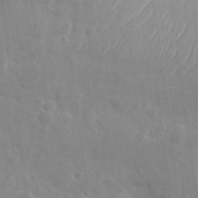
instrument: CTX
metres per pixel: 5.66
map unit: eHh
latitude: 8.0633
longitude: -72.7058
